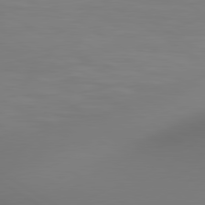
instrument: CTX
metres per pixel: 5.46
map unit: lApd
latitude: 80.3089
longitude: 138.3307
